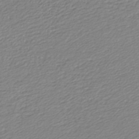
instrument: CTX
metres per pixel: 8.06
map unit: lHb
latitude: -42.7274
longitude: 72.5951
